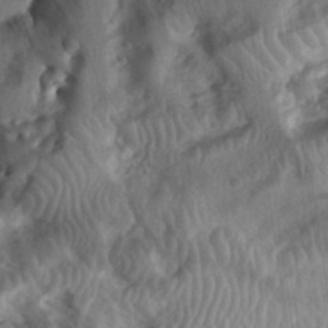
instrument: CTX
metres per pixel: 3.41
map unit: eHh
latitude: 30.1011
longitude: -74.8569
